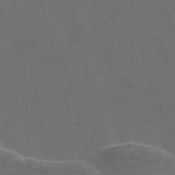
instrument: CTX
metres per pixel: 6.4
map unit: Nve
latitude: -57.9367
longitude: 64.9920
